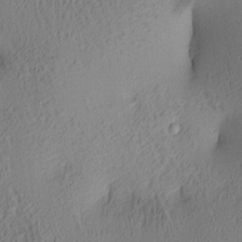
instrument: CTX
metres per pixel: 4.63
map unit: lAa
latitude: 4.6490
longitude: -116.1200
